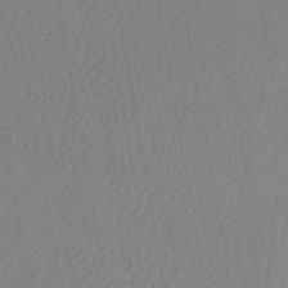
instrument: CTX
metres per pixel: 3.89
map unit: lHb
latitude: -45.7478
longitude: 74.5952
